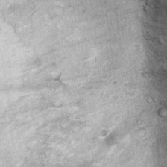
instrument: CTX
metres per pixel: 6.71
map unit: Ht
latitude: 9.0081
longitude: -36.2333
